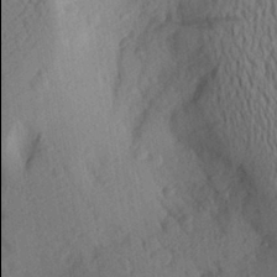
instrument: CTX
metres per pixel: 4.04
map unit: Aa
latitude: 26.6302
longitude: -145.9906
